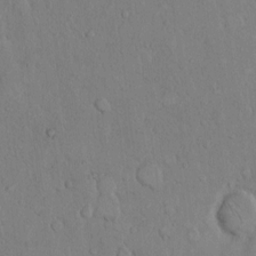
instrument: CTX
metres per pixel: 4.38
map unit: Hto
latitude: 9.1214
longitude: -60.5734
